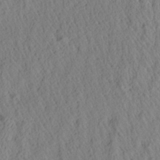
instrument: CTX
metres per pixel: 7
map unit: Aa
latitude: 26.7246
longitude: -135.3670
